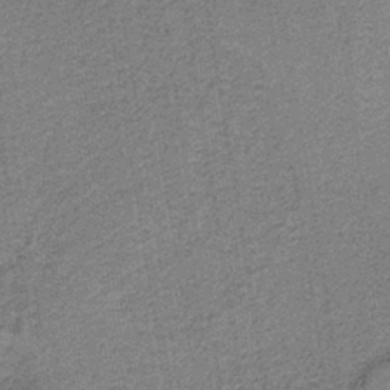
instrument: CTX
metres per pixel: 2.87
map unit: HNb
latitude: -36.7085
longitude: 54.5007
